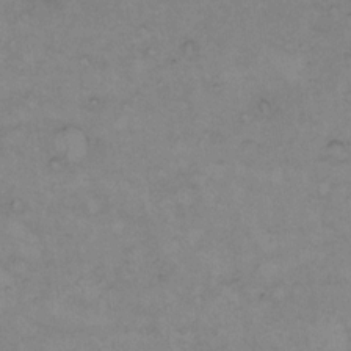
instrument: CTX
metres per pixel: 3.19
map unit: Hto
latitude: 7.7261
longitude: -60.7246
